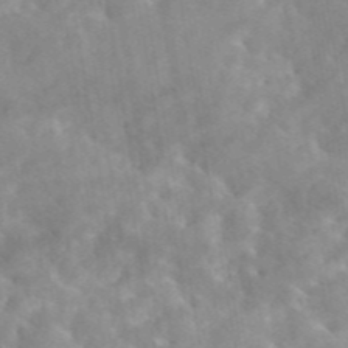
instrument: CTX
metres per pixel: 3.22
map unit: eAb
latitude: 45.0836
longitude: 126.3873
